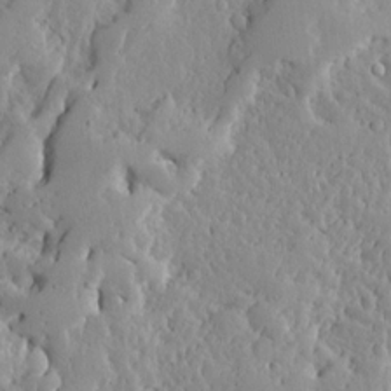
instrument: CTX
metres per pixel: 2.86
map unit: Ave
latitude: 13.4427
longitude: -133.7072
